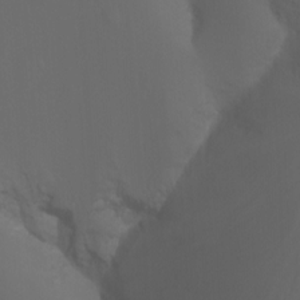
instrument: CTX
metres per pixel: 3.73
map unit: Nhu
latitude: -12.8786
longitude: -68.8947
